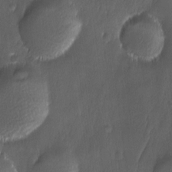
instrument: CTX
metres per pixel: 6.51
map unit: Ave
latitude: -11.1620
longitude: -121.4616
